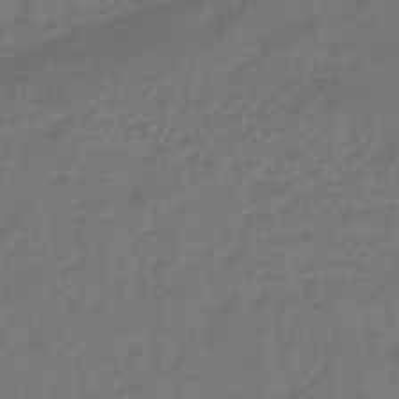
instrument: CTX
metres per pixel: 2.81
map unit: eHb
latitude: -46.1794
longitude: 87.8422
